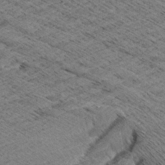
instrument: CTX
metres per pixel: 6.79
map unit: Aa
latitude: 8.2334
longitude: -138.9514
